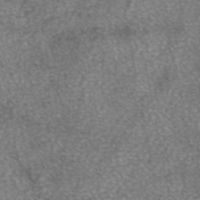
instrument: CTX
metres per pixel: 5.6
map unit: eAb
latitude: 46.0444
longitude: 103.1998
